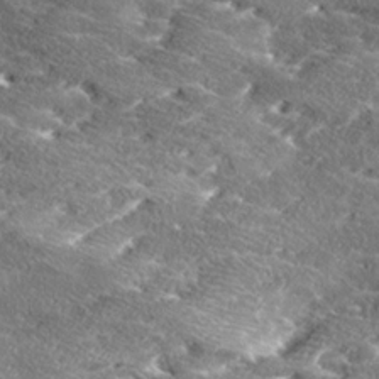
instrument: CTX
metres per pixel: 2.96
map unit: Ave
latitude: 18.4601
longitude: -136.4790
